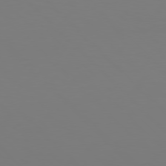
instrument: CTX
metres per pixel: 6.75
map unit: Hpe
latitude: 76.8947
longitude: -132.4034
